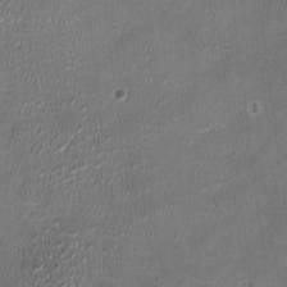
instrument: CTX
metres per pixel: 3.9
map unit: HNhu
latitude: -2.5006
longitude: -7.5182
